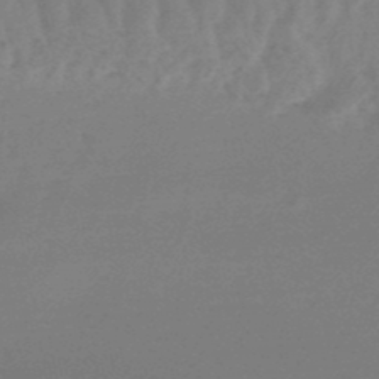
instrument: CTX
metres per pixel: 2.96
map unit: lHb
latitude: -48.8219
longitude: 66.2550
